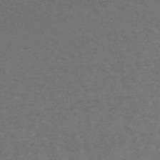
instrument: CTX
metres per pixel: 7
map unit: lHb
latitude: -49.4833
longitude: 72.5951
